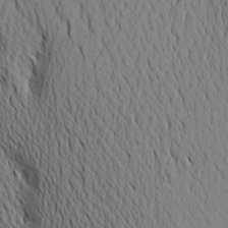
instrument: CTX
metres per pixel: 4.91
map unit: Aa
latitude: 22.9325
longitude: -146.4223
